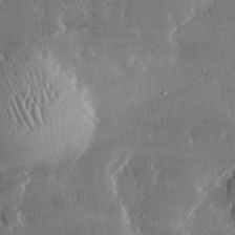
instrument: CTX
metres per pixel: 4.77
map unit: lHvf
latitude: 32.4601
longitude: -91.9150
